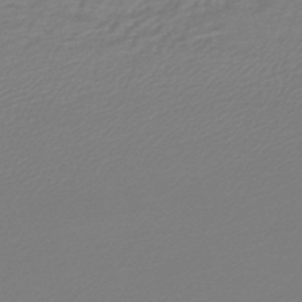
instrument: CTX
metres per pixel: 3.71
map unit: lHb
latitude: -46.0661
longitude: 59.8044
